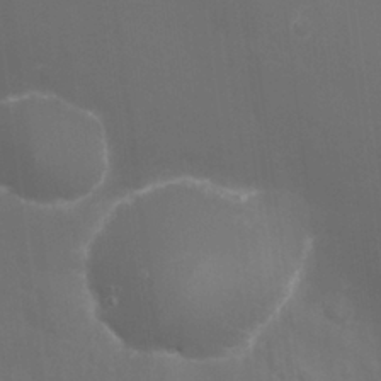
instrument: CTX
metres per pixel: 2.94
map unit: eHh
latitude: 25.7449
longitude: -64.0633
